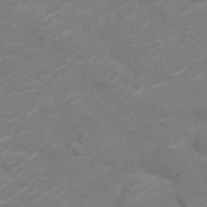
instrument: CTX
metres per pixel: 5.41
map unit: Nhu
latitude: -10.5196
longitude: -20.3845
